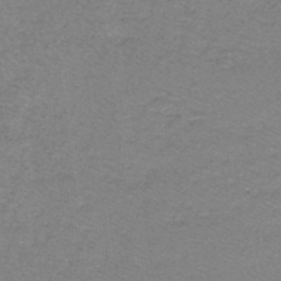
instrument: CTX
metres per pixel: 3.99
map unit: lHb
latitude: -42.3117
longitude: 57.9367
